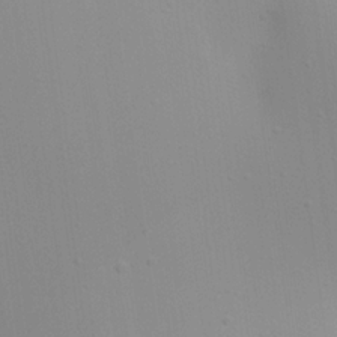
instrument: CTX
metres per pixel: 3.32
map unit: Aa
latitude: 20.5546
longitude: -143.2159
